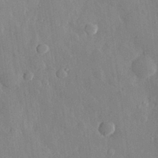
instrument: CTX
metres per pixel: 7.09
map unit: eHh
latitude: 29.3670
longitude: -79.4238
